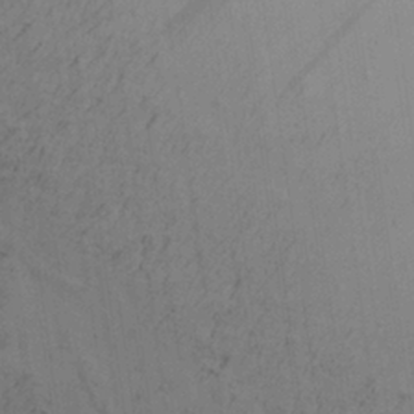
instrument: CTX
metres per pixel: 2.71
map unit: Aa
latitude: 26.9325
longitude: -130.1011
